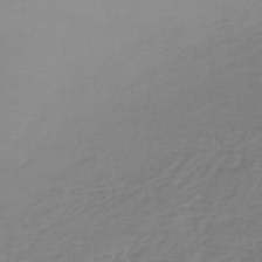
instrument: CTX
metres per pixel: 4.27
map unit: lHb
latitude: -42.1038
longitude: 71.3888
